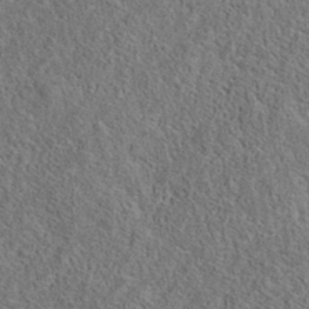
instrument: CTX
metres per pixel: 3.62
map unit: eAb
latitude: 36.1767
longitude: 112.3306
